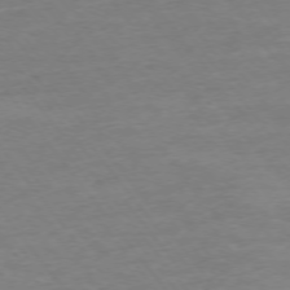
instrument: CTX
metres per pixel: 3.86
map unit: Ap
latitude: -75.1620
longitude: -84.6113
